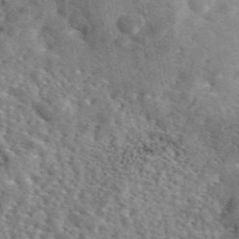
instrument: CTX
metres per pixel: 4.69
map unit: eAb
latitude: 45.6883
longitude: 111.7099
